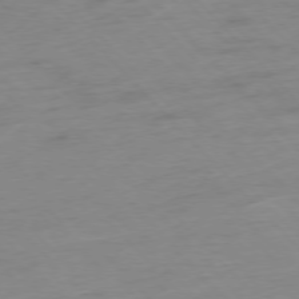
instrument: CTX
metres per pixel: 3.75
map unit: Hpe
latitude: -76.8030
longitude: -14.2145
